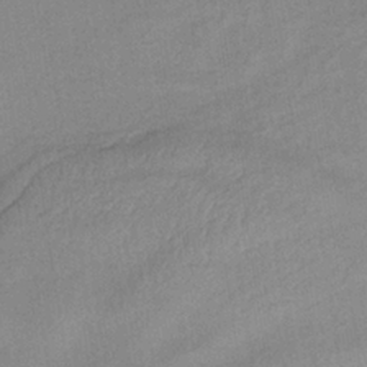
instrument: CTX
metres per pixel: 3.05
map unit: lHb
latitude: -36.3495
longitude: 72.0850
